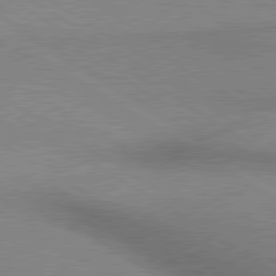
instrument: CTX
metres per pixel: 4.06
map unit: lApd
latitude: 80.1011
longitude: 164.7463
